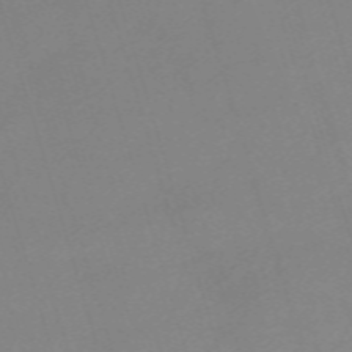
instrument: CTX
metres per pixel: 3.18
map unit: eHh
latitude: -61.5966
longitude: 49.4644
